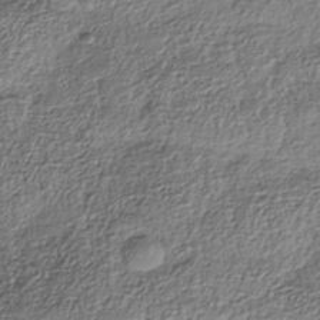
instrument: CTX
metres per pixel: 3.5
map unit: Nhe
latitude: -38.2173
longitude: -147.1404
